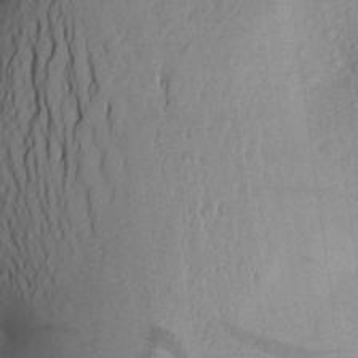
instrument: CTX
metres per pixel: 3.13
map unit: Aa
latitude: 26.4034
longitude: -146.6113
